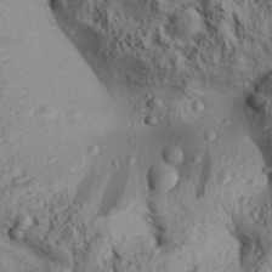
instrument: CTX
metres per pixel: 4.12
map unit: Aa
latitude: 30.8380
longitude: -137.5371
